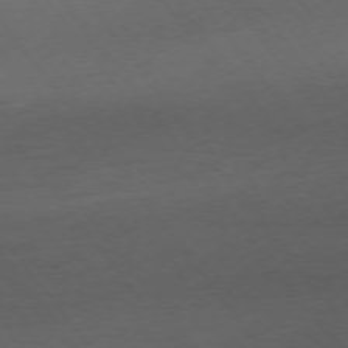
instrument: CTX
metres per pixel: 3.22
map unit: Ap
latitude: -75.9178
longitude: -89.3860
